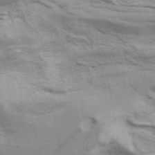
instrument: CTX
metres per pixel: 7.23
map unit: ANa
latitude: 41.4237
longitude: 14.5763
